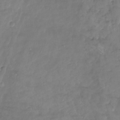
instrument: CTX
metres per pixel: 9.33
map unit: Aa
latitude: -10.8030
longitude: -69.0269
